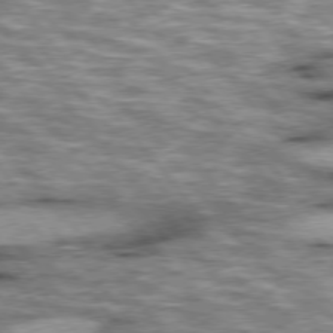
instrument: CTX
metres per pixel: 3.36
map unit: lApd
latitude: 76.0255
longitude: -49.0081
